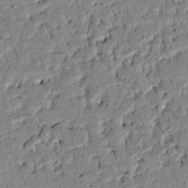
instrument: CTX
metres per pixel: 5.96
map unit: lAvf
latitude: 7.0080
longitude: 168.5762
